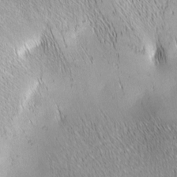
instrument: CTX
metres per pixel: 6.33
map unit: lAa
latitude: -4.8597
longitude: -121.1970
